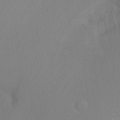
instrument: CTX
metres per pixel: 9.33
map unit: Ht
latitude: -9.1053
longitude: -37.8206
